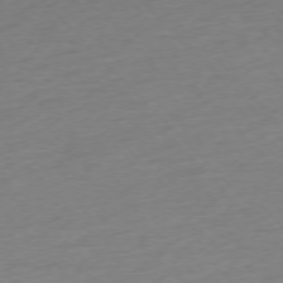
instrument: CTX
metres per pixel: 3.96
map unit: Ap
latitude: -76.4062
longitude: -63.4427
